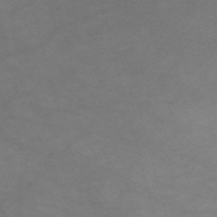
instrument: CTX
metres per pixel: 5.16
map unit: Nve
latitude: -59.0675
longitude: 59.8233
